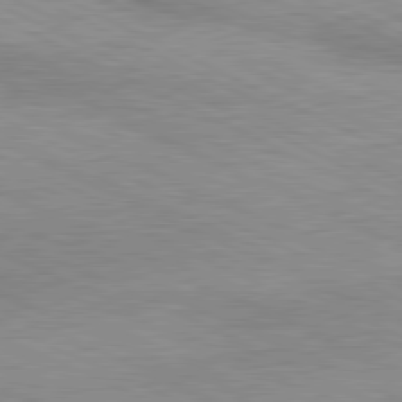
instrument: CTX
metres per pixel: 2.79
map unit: Ap
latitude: -81.8800
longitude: -72.4790
